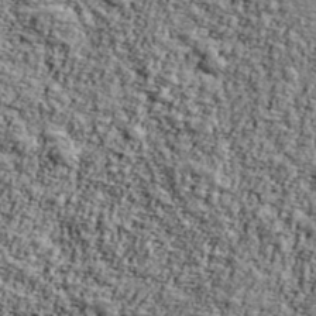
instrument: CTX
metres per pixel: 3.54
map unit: Ave
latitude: 43.1025
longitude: -111.0648
